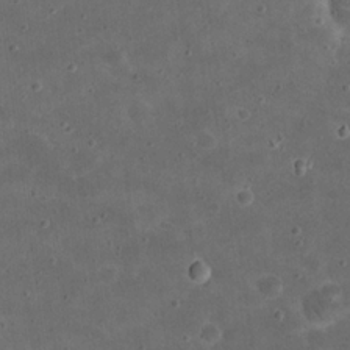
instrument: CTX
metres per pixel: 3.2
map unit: eHh
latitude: 20.9136
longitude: -65.8961
